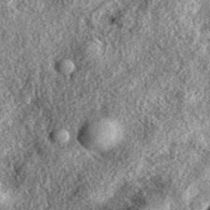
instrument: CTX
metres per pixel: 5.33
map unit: eAb
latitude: 38.2711
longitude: 109.2943
